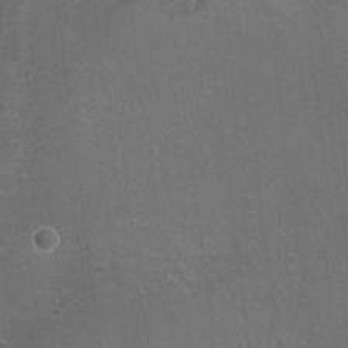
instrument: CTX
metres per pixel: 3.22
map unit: Hto
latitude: 19.3292
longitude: -41.6504
